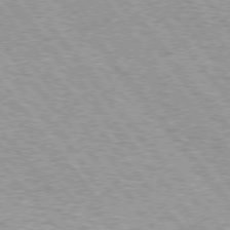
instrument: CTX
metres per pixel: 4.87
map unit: lApd
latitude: 74.8380
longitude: -76.7624
